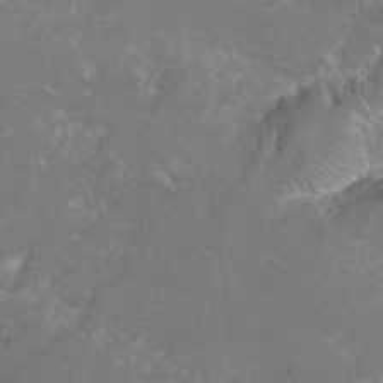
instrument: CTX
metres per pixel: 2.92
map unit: Hto
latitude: 8.9325
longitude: -31.0270
